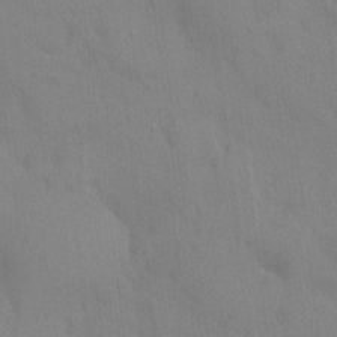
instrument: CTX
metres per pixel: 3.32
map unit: HNhu
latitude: 6.2900
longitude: -3.2348
